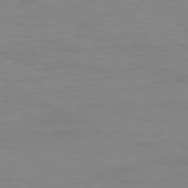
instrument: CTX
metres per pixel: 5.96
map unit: Ap
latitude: -80.6897
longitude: -51.2726
